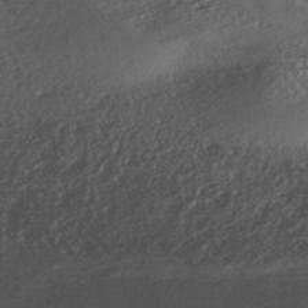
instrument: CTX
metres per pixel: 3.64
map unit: ANa
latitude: -42.1416
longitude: 108.8975
